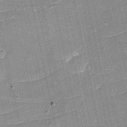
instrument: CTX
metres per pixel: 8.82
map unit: eHh
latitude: -4.0283
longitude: -76.5356
